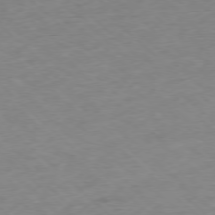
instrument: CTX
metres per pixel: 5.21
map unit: Ap
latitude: -77.7856
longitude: -79.3104
